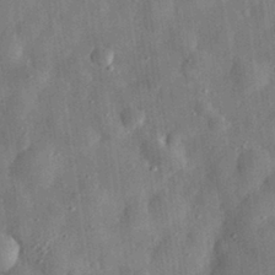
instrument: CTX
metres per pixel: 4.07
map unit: eHh
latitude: 30.3657
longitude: -75.4049
